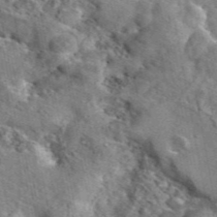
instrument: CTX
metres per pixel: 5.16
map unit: eAb
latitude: 45.3292
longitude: 111.1620
